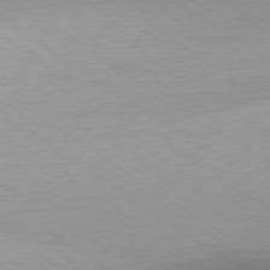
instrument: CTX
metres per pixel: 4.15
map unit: Ap
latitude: -79.4643
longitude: -94.3845
